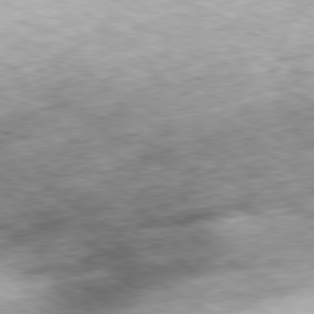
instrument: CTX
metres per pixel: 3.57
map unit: Hpe
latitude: -80.3684
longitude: 22.3873
